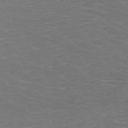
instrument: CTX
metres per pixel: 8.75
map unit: HNb
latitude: -49.4266
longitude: -46.7436
